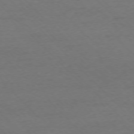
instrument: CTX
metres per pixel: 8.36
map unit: Ap
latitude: -75.2754
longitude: -78.4412
